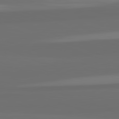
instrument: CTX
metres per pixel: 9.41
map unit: lApd
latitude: 82.5356
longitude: 159.8044
